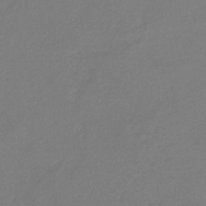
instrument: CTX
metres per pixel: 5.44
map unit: eHb
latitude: -36.8786
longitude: 78.4440
